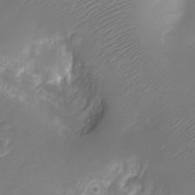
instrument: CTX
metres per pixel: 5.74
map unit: Ht
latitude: -11.5777
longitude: -23.2915
